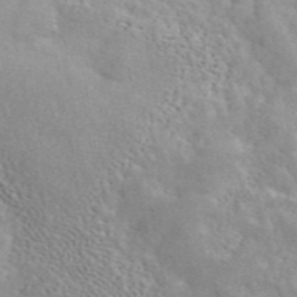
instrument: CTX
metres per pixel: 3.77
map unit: ANa
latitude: 45.7449
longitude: 27.5399
